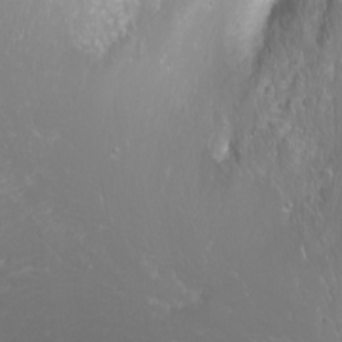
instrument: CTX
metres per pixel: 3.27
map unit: Nhu
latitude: -9.8989
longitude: -69.0080
